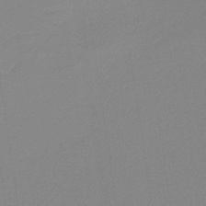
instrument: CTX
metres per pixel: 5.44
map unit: HNb
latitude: -36.5762
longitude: 54.8408
